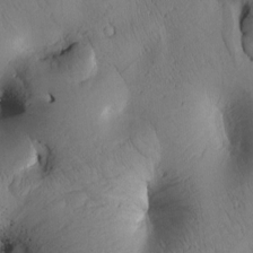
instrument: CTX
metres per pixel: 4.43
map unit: Htu
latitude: 2.4790
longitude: 177.8611
